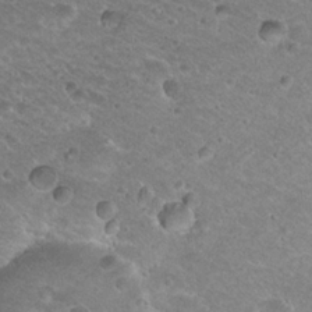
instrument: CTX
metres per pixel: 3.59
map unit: Hto
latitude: 20.4601
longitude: -32.9514
